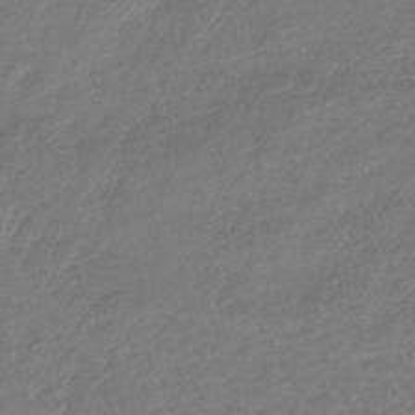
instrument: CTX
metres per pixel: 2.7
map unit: lHb
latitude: -43.4076
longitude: 77.8422
